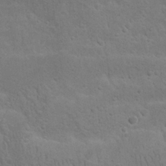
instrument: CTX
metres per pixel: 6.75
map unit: Nhu
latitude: 22.8569
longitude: -71.8394
